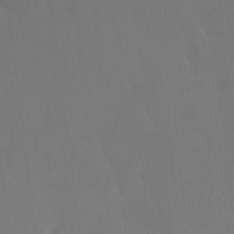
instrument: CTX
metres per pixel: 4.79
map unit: Ht
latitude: -9.8044
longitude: -39.7072
